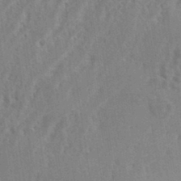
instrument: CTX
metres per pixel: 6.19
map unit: eHh
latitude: 34.7813
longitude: -133.6694
